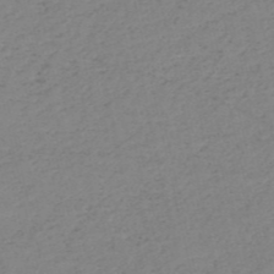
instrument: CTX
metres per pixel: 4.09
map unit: HNb
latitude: -53.3887
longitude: -39.0836
